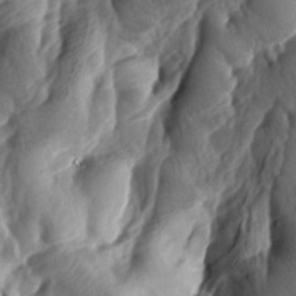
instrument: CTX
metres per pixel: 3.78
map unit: lAa
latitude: -8.0661
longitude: -126.3845
